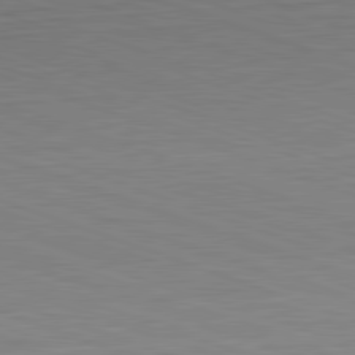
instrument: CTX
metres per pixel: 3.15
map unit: Hpe
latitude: -82.5951
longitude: 13.6344
